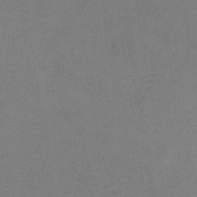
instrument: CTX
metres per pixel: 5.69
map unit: HNb
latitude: -34.1417
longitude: 54.4251
